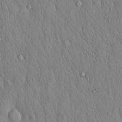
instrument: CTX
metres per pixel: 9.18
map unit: Hto
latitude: 16.5168
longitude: -58.2145
